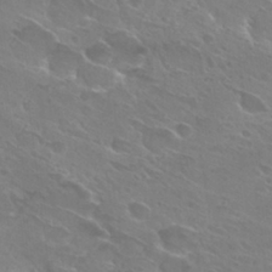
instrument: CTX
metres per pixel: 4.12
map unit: Hto
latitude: 26.4790
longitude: -39.9150
